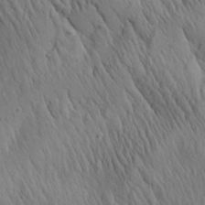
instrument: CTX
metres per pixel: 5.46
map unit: Aa
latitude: 26.6302
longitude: -141.4993
